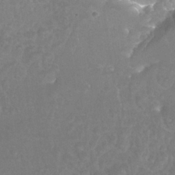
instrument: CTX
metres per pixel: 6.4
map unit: Nhu
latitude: 24.8191
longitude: -54.2900
